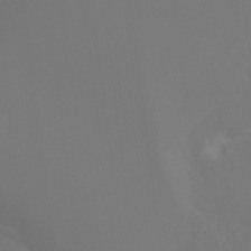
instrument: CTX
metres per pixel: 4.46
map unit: Ht
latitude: -15.6344
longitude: -42.3845
